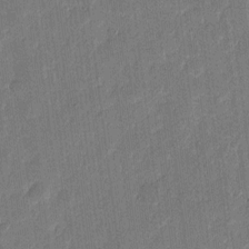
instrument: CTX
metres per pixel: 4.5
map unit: eHh
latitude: 10.0255
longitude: -68.4223
